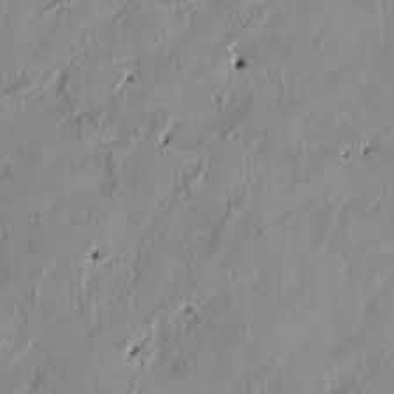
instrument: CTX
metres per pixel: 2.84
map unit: HNhu
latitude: 0.9702
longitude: -5.6127
